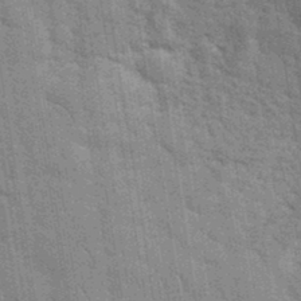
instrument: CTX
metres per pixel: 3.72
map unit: eHh
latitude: 35.9906
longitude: -65.8016
